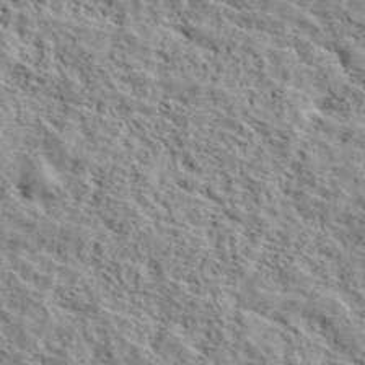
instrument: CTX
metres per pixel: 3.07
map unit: lHvf
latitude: 40.0822
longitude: -86.9325
